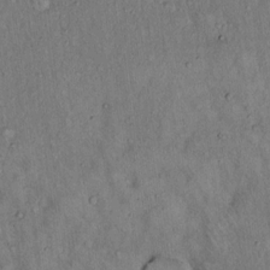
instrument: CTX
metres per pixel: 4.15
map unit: Hto
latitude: 15.3482
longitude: -59.0459
